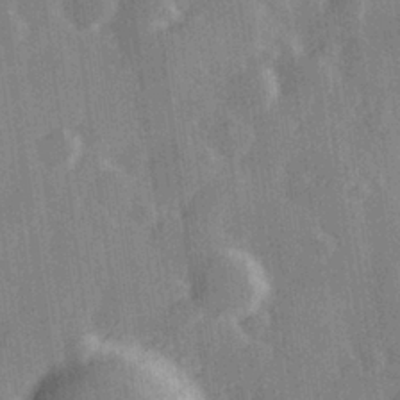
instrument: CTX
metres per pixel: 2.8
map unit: Hve
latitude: 28.0444
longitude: 147.5966
